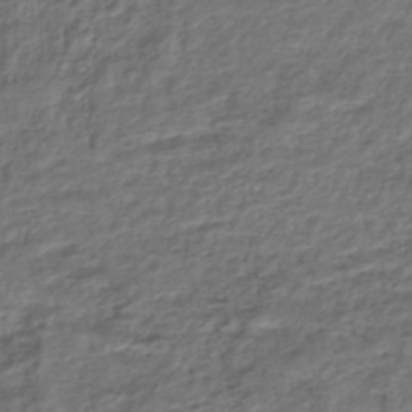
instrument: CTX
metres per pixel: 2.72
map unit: HNhu
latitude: -45.5399
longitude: 101.5588
